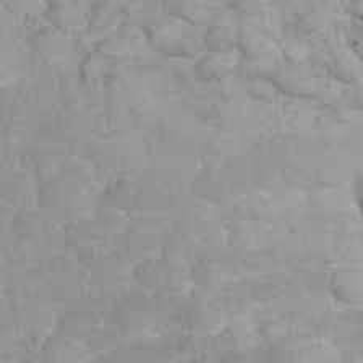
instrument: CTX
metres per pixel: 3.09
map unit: eHh
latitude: 32.0822
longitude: -64.6301
